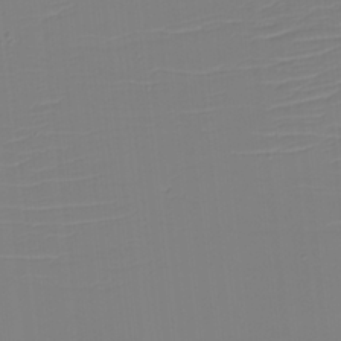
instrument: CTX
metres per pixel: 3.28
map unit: eHh
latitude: -5.7099
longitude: -84.6869
